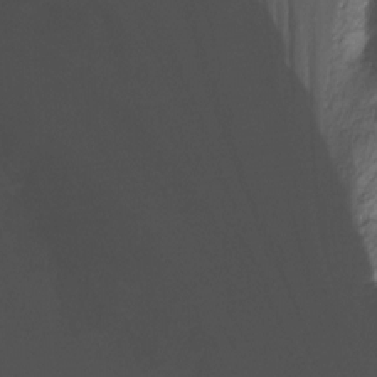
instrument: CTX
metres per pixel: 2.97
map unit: Hto
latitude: -13.3699
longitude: -42.7057
